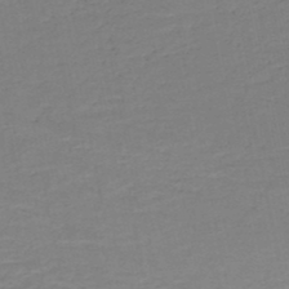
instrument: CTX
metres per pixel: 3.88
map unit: HNb
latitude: -49.6911
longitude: -46.8191
